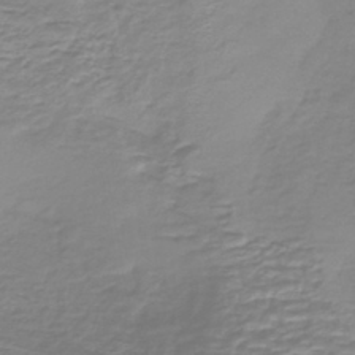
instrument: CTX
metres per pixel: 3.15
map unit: lHb
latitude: -41.1620
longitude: 64.7463
